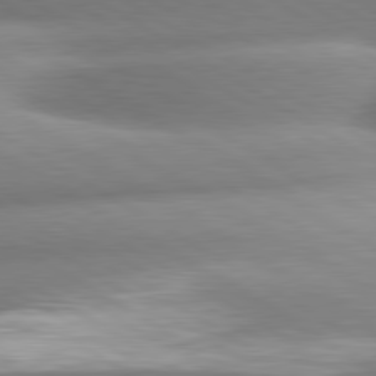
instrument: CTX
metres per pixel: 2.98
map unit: lApd
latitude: 80.7057
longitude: -161.2159
